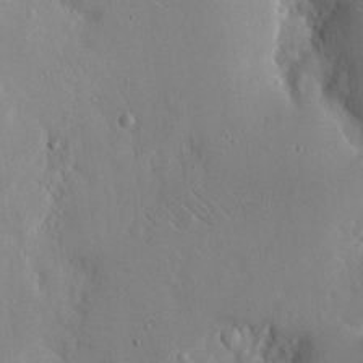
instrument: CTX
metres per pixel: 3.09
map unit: eHh
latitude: 15.7450
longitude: -70.7246
